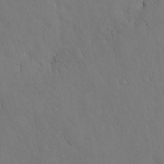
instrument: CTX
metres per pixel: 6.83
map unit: Nhu
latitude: 27.2537
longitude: -72.4979
